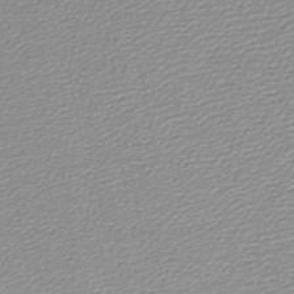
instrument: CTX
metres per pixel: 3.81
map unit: lHb
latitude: -46.5196
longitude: 73.9178
